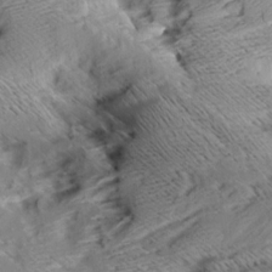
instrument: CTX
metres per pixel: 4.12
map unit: Aa
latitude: 9.2348
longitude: -141.4426
